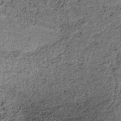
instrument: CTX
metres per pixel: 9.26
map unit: lHb
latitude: -38.2361
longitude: 67.1054
